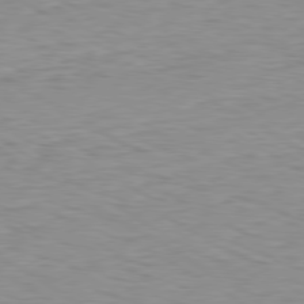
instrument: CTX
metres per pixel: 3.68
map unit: Ap
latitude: -80.1228
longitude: -47.9339
